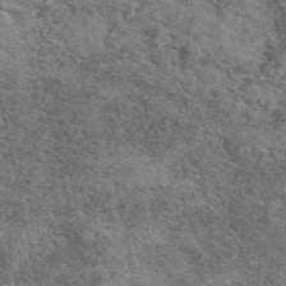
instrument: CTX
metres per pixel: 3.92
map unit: eAb
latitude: 48.1956
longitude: 106.1606
